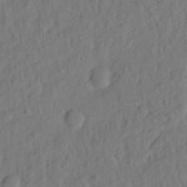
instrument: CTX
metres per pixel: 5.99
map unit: Hto
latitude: -7.4076
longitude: -46.9325
